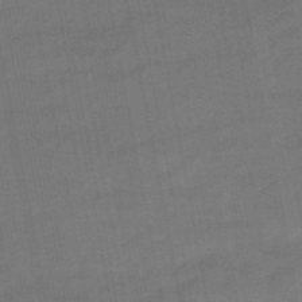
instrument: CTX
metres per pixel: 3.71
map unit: eHb
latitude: -39.6344
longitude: 82.9919
